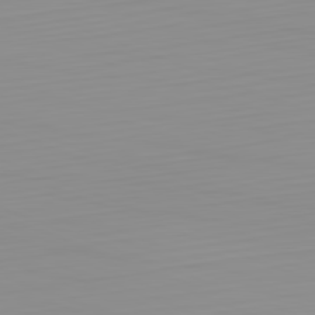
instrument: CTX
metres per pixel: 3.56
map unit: Hpe
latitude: -82.2172
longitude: 17.6722
